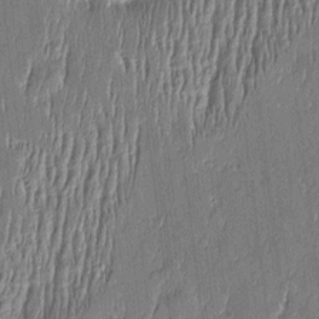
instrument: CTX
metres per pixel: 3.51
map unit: Htu
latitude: -5.7099
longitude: 175.2564
